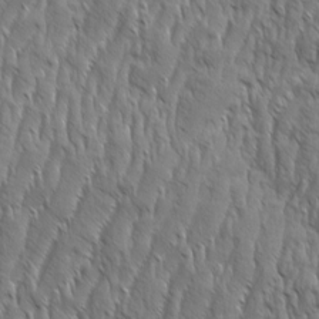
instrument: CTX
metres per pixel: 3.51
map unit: Aa
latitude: 8.3656
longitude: -130.1767
